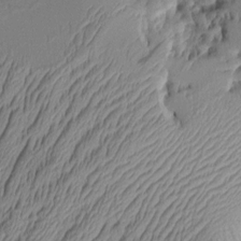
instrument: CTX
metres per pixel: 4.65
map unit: Aa
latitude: 8.3278
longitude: -129.5938
